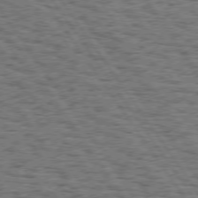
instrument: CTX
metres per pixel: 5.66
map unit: Hpe
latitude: 74.7057
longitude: -134.1200
